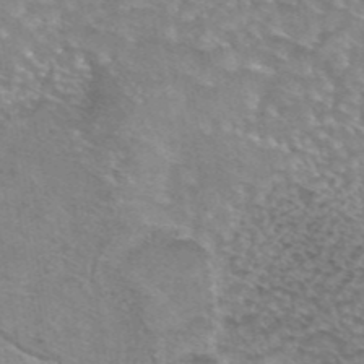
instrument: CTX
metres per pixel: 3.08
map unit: eAb
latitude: 44.9891
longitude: 103.6155
